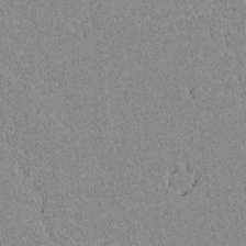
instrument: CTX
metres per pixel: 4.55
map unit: lAvf
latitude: -8.7085
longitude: -113.1025
